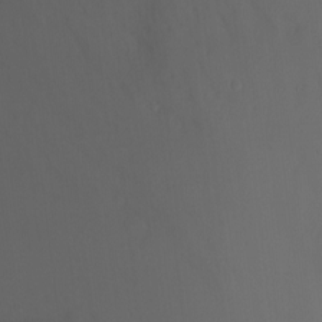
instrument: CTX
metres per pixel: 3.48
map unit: Nhu
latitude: -14.1795
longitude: -52.5546
